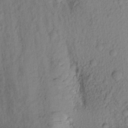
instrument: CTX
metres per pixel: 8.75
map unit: Aa
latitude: 17.1592
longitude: -146.4790
